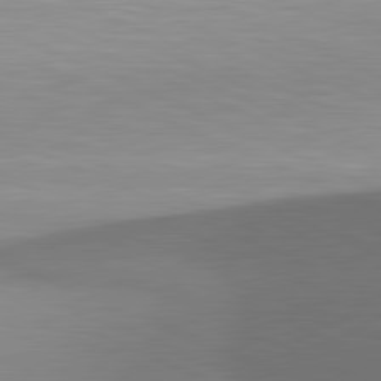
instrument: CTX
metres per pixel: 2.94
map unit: lApd
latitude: 81.5371
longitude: 138.1417
